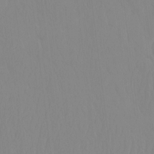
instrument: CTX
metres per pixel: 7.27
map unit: HNhu
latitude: -4.3306
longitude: 14.5007
